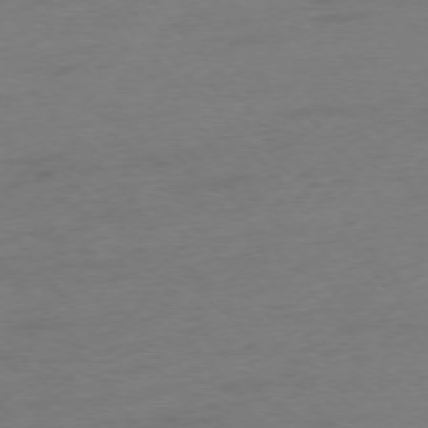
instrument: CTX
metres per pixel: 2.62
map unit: Ap
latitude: -75.8045
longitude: -72.3090
